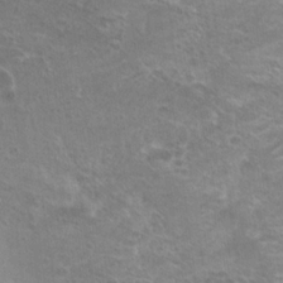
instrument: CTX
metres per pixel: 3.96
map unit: Hto
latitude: 22.0444
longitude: -40.8002
